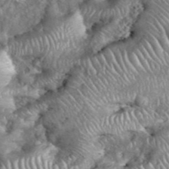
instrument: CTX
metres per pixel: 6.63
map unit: eHh
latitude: 39.0269
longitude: -56.6679
